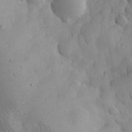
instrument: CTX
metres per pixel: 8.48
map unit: eHh
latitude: 30.7813
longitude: -68.2145
